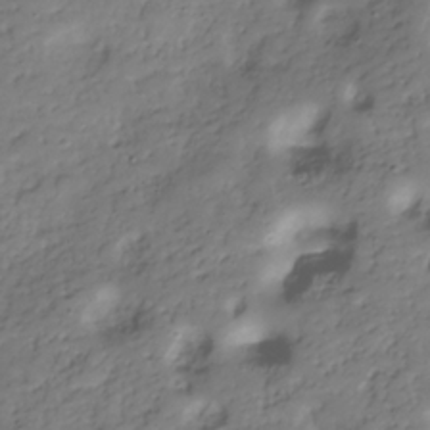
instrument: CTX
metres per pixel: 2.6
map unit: Hve
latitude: -30.5196
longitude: 90.1039
